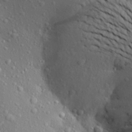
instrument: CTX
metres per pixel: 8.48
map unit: Aa
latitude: 23.2537
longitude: -146.6491
